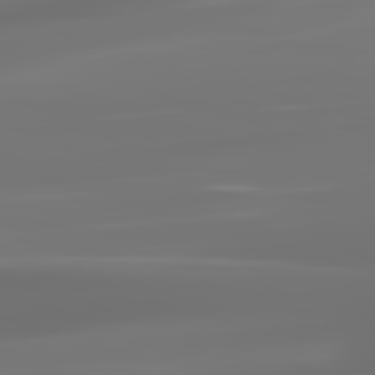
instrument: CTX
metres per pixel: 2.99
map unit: lApd
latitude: 83.4048
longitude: -129.4804
